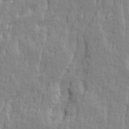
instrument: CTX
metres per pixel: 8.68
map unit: Ave
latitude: 14.4034
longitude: -134.2900
